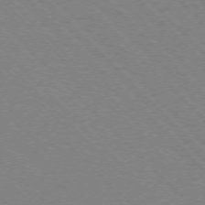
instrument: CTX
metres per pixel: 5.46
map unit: Ap
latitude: -75.5588
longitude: -80.8002
